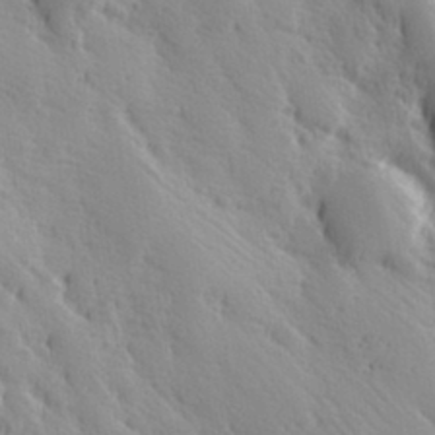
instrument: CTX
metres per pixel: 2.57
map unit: Hve
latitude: 32.8569
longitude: 149.5966
